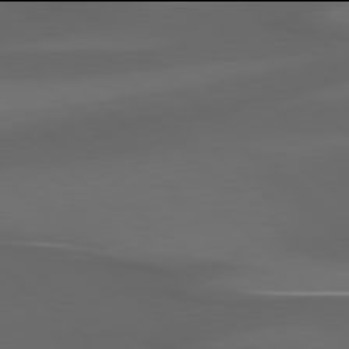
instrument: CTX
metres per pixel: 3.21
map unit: Hpe
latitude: 77.9906
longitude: -164.8569
